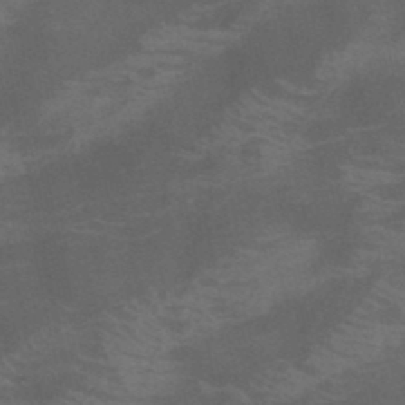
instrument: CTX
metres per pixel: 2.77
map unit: HNb
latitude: -46.0283
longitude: -47.0459
